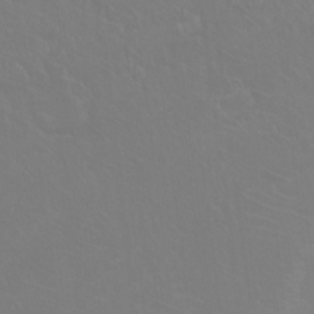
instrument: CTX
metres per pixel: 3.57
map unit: Ht
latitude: -9.6344
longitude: -38.2333
